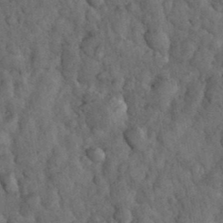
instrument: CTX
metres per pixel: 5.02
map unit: eHh
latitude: 33.3671
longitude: -68.2712
